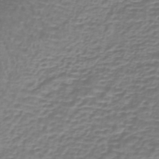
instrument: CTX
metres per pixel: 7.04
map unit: lHb
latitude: -41.1053
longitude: 59.0864
